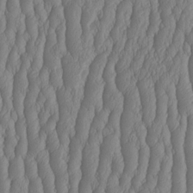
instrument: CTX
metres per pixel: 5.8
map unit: HNhu
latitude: -2.4440
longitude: 13.3888
